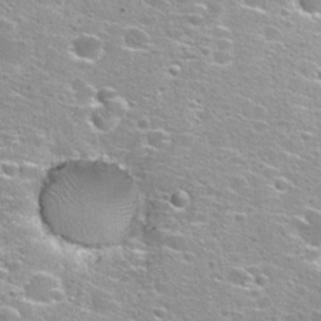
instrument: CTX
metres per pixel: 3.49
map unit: Hto
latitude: 27.2915
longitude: -47.4616
